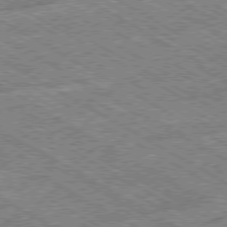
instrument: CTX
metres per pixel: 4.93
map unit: Ap
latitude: -79.9556
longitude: -79.0270
